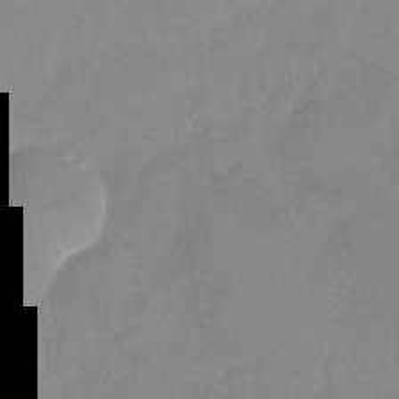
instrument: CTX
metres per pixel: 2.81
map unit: Nhu
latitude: -29.0675
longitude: -63.5560
